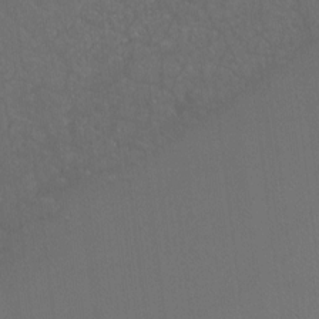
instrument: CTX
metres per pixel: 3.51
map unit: Ht
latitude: -9.0297
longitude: -38.5924
